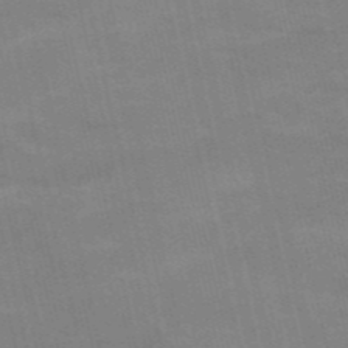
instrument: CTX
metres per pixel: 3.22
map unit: HNb
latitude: -53.4076
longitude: -47.0081
